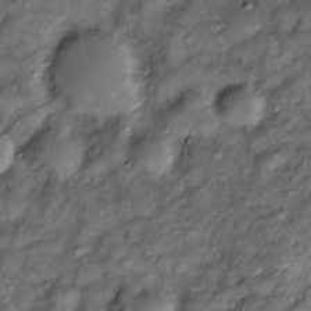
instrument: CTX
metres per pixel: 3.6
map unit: Htu
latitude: -7.1809
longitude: 159.4832
